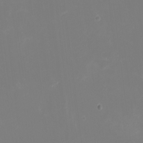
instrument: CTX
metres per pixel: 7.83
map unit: eHh
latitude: -5.1998
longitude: -86.4034
